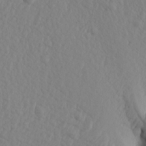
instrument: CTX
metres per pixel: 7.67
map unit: Aa
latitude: 16.8191
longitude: -143.9528
